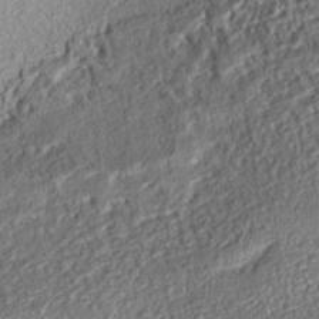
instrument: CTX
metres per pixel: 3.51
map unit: eHh
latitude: -41.6155
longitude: 121.5021
